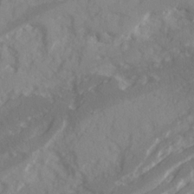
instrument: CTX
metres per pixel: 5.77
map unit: Ave
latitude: 20.7624
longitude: -130.8002
